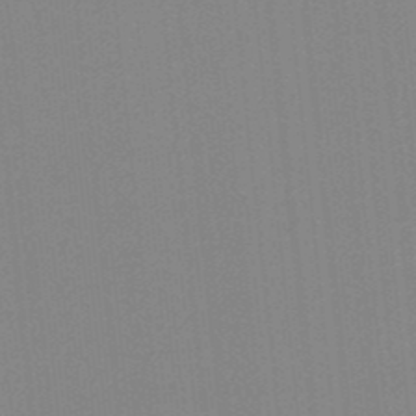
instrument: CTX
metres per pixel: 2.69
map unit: lHb
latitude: -49.1054
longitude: 81.4077
